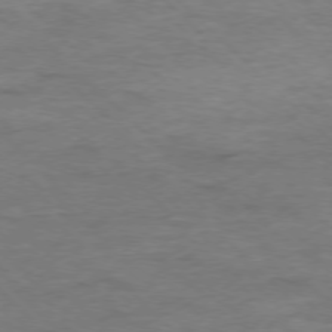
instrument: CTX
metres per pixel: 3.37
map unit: Ap
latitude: -77.6722
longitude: -88.9514
